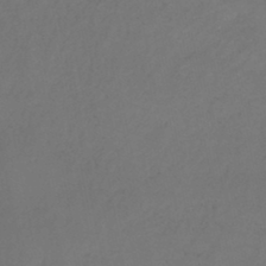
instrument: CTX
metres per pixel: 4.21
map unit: HNb
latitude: -44.0850
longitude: -44.4979
